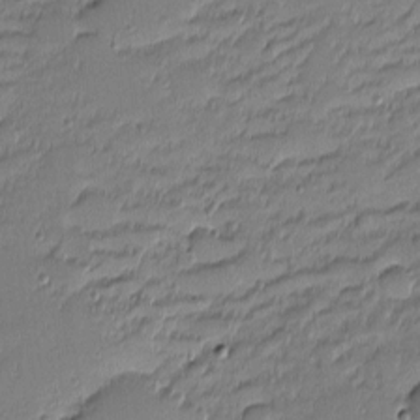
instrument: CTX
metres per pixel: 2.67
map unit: eHh
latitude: -2.4817
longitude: -83.3670
